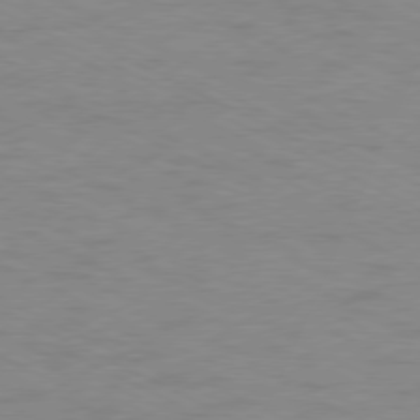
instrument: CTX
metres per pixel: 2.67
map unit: Ap
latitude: -78.1794
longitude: -73.9906
